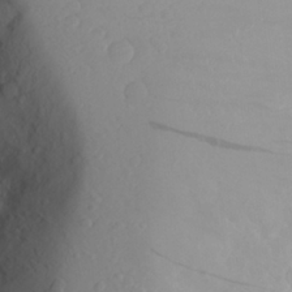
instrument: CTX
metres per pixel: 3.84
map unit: Aa
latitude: 25.9339
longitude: -146.5735
